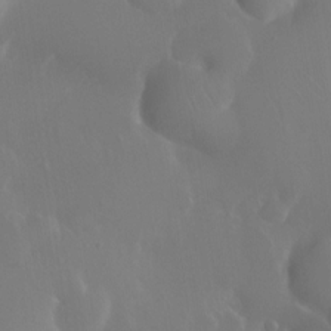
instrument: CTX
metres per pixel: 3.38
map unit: Ht
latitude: -11.6911
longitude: -43.8961
